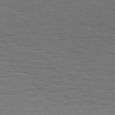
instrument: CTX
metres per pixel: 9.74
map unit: Hpe
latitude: 74.9136
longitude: -131.3482
